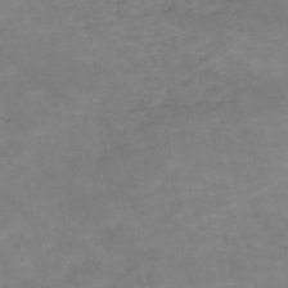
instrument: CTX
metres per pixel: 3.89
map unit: HNb
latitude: -50.1984
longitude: -39.1592
